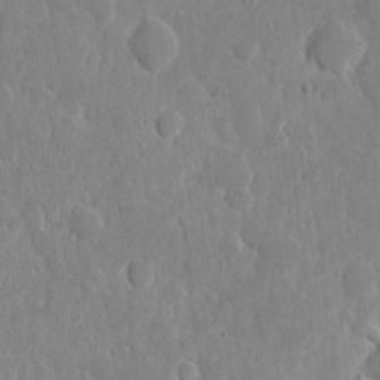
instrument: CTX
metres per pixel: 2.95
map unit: eHh
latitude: 7.1970
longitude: -70.7813
